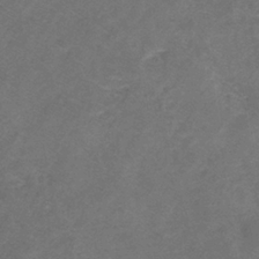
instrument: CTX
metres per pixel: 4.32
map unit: eHb
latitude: -32.2740
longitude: 67.0675
